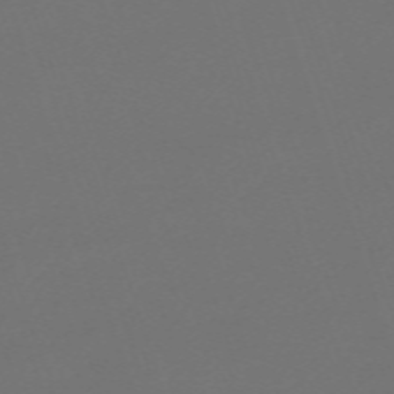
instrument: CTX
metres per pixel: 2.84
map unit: eHh
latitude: -63.7477
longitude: 49.6533
